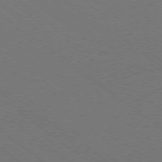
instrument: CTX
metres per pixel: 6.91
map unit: Ap
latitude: -78.8408
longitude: -64.0822
